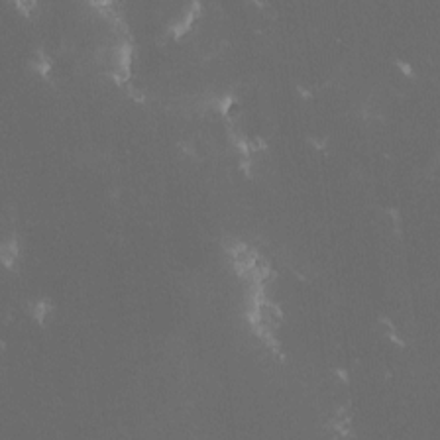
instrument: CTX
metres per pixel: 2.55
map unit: lHvf
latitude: -13.3699
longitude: -101.2726
